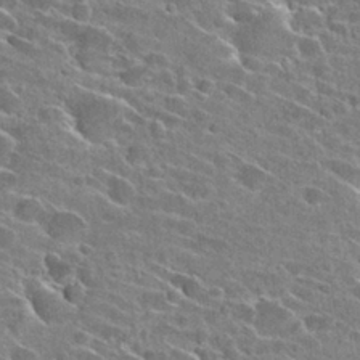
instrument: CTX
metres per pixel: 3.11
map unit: Hto
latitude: 26.3656
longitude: -42.8002
